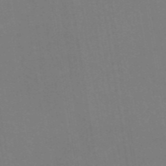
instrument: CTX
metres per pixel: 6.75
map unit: ANa
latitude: 43.4615
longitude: 28.2740
